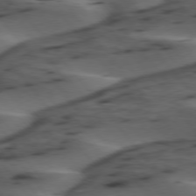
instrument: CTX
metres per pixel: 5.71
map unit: lApd
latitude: 75.6127
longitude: -70.6112
